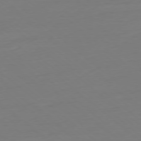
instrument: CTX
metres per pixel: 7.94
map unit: Ap
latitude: -78.4440
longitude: -76.9513
